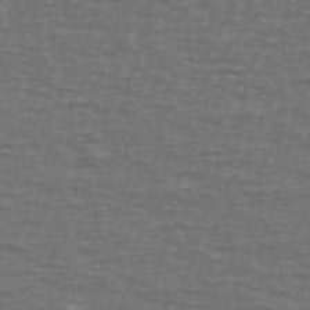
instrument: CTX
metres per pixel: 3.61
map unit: Ave
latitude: 39.4237
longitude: -113.2537
